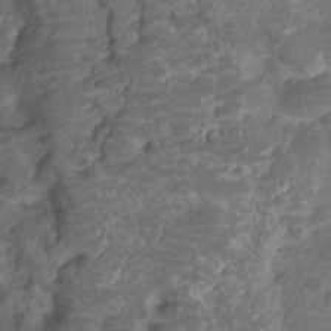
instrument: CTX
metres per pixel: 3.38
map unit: HNhu
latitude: -21.3320
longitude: 85.1998
